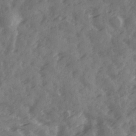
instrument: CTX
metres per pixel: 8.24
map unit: Ave
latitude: 18.9891
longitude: -131.2348
